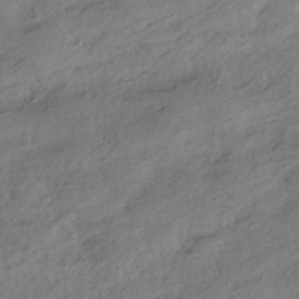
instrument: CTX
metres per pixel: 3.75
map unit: HNhu
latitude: -39.3132
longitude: 97.6155
